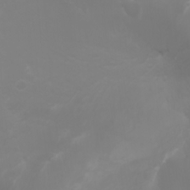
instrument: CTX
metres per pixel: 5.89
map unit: Nhu
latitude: -5.1053
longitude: -79.7828
